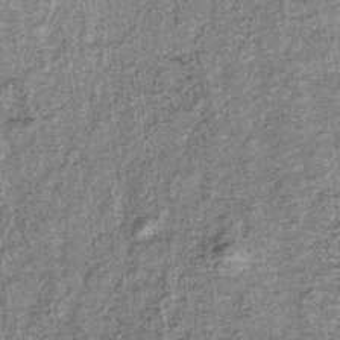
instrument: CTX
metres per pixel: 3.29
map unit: lHb
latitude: -37.7855
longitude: 64.0661
